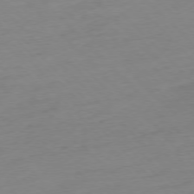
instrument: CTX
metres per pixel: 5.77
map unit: Ap
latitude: -77.0675
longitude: -63.3104
